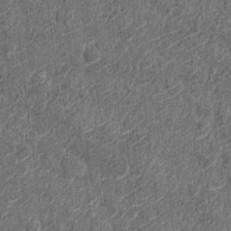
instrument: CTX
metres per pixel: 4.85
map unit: Nhu
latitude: -12.2929
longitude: -22.6490
